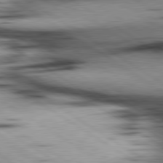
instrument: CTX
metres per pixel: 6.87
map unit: lApd
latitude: 80.3278
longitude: 159.4076
